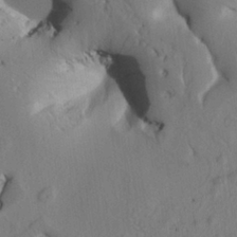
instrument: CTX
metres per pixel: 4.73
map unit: Htu
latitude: 2.0444
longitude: 176.1039
